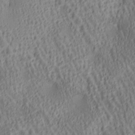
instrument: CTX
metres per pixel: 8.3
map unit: lAa
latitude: 5.1025
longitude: -117.4804
